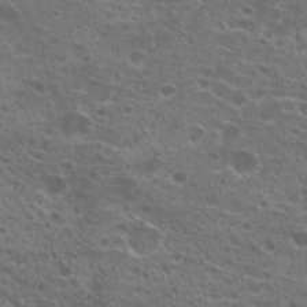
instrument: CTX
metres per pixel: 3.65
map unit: Hto
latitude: 21.8773
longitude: -40.8569
